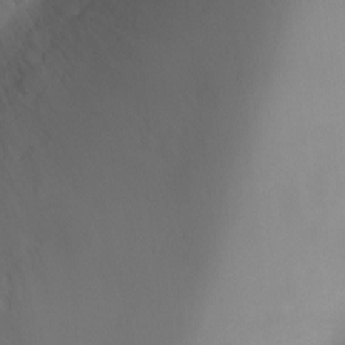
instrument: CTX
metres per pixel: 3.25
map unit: Ht
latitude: 1.3481
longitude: -20.7247
